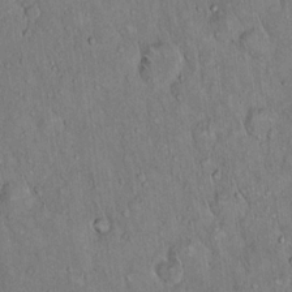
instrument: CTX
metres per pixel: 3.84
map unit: Hto
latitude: 15.4805
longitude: -57.5749
